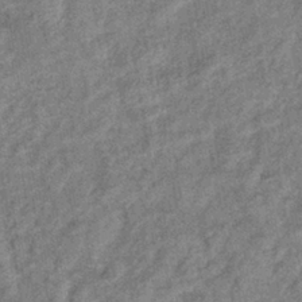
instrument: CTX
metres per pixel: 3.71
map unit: eHb
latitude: -38.9353
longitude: 77.4832
